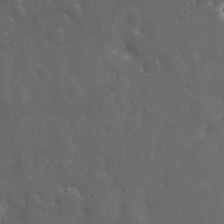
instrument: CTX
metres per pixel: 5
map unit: eHh
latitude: 33.2537
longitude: -62.0444
